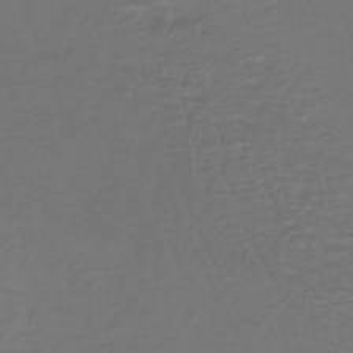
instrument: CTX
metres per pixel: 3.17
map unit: lHb
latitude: -43.3887
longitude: 71.7856
